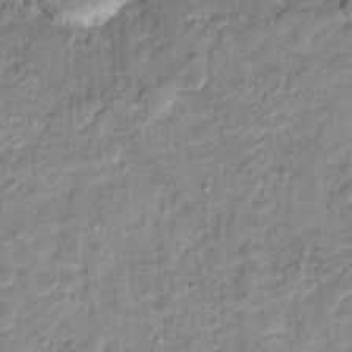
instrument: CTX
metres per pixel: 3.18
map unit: Hto
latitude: 12.2145
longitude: -37.9528
